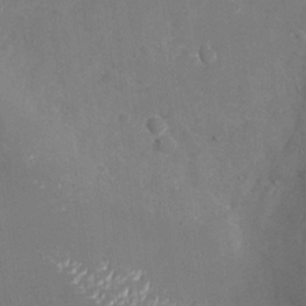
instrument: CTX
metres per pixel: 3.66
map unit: Nhu
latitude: -27.0486
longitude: -58.3278
